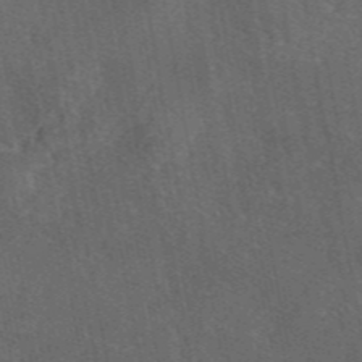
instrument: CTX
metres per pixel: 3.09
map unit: eAb
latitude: 46.6113
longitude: 108.7841
